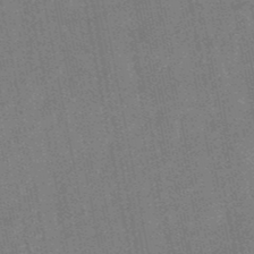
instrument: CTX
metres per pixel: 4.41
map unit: lHb
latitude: -48.6519
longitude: 78.9352
